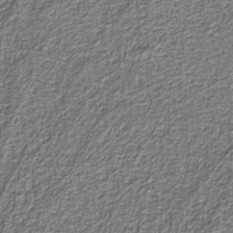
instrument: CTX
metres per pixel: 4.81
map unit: eAb
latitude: -39.9367
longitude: 51.3132
